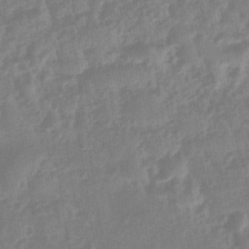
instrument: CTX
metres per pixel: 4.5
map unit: eHb
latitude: -45.8989
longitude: 83.8989
